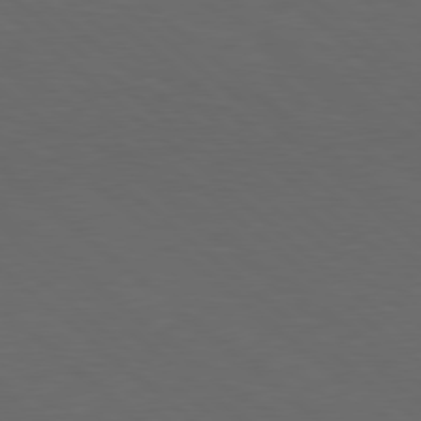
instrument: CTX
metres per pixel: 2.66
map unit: lApd
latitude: 78.5168
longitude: -176.4790
